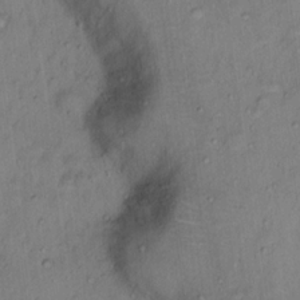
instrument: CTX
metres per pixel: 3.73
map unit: Hto
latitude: 15.5749
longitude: -40.0444
